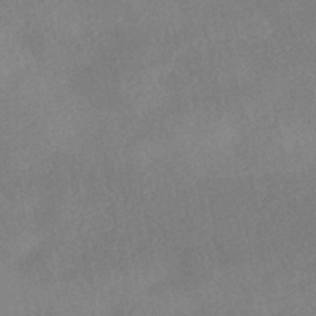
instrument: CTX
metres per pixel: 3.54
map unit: HNhu
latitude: -40.3117
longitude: 98.3117
